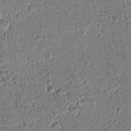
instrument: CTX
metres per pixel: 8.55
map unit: lAvf
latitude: 8.5168
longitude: 165.3888
